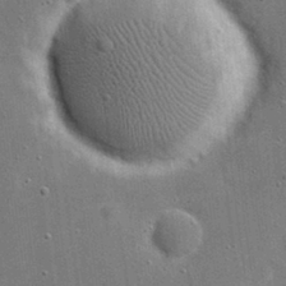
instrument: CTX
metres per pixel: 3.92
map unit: eHh
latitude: 20.6491
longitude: -67.2159
